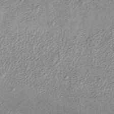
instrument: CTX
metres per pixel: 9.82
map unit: ANa
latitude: 37.0837
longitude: 15.3132
